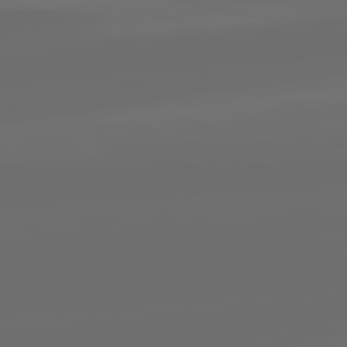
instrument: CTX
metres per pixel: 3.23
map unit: lApd
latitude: 82.2900
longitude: -165.4993
